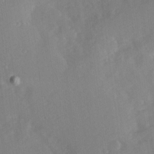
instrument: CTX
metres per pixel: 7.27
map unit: Ave
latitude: 10.7246
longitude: -102.5357
